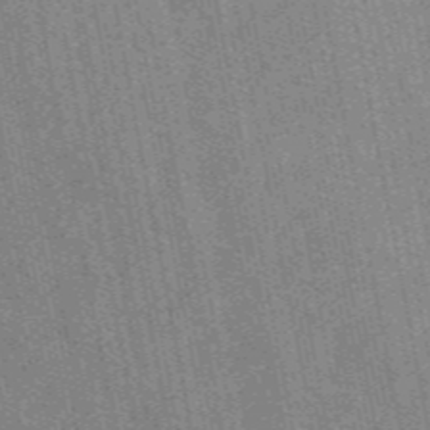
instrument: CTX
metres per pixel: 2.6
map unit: eAb
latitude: 48.7624
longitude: 103.9745
